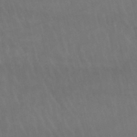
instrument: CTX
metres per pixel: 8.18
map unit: lHb
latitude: -47.2565
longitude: 75.5777
